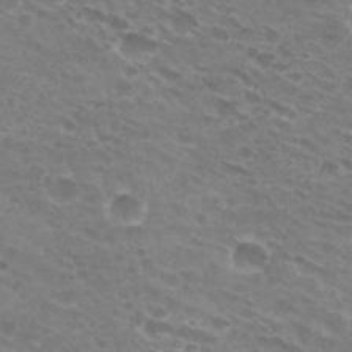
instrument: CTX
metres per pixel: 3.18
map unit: Hto
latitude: 30.9136
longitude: -44.2333
